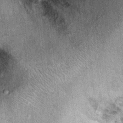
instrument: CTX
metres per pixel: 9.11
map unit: Ht
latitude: 10.0822
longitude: -38.1956
